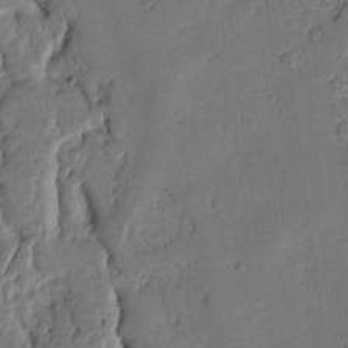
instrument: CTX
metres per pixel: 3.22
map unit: Nhu
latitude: 15.2348
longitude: -78.6113
